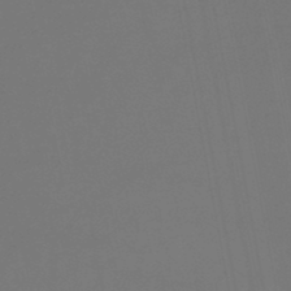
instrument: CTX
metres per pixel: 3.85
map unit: lHb
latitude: -47.5588
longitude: 74.2740
